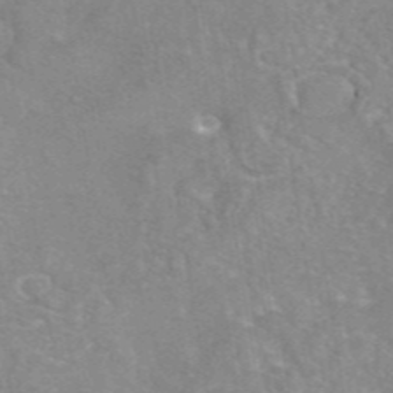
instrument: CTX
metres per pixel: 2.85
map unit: eAb
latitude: 44.7246
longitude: 109.8422
